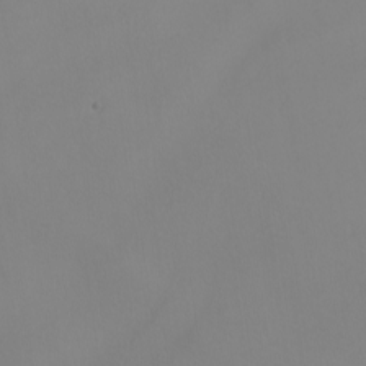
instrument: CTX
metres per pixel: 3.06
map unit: Nhu
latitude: -7.8422
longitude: -95.0648
